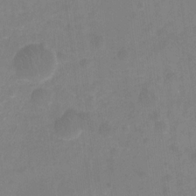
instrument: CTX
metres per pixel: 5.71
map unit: Hto
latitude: -8.9353
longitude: -46.7624
